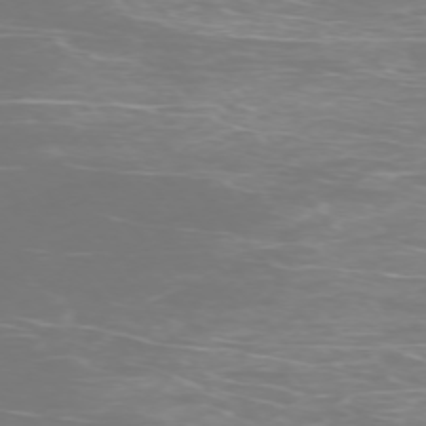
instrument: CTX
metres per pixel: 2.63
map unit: Ap
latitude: -74.3118
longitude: -77.0458
